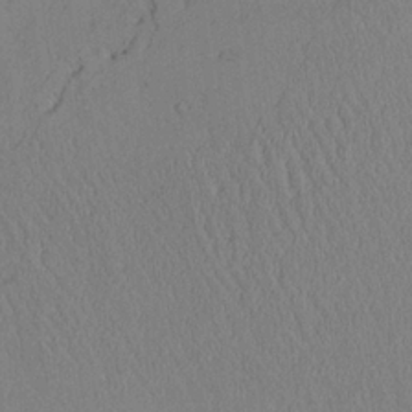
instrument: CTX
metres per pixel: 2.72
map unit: Aa
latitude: 24.6868
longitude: -132.5546
